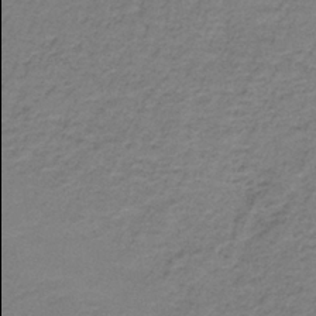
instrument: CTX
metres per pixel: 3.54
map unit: HNb
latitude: -36.4440
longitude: 54.0094
